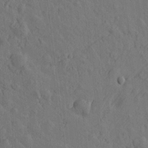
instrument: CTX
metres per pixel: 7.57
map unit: Htu
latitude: -0.2362
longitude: -175.9150
